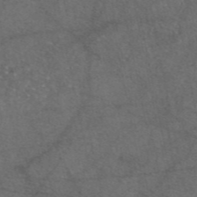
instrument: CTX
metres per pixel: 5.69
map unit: eAb
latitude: 46.6869
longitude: 111.6721
